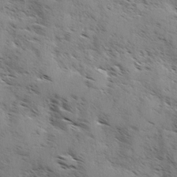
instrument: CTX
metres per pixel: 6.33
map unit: Ave
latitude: 0.6868
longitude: -111.0270
